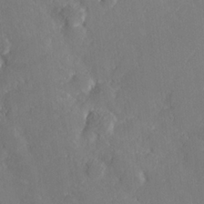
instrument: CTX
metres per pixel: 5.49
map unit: lHvf
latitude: 26.7624
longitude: 142.9730
